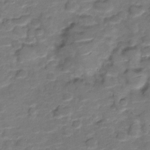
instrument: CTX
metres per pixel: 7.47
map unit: Nve
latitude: -19.9367
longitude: 103.2187
